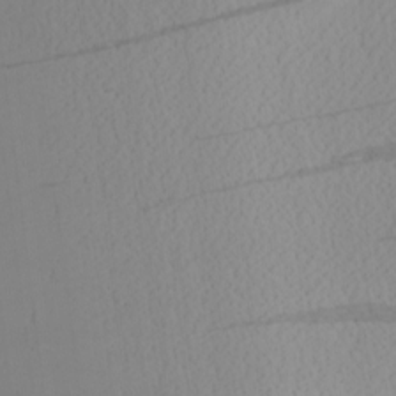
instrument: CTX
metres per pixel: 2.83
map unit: Hve
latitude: 3.0269
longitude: -120.9892
